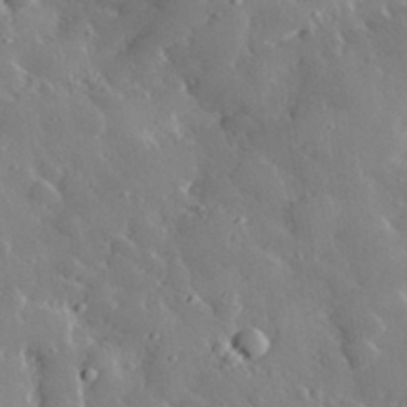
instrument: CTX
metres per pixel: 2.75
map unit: lHvf
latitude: 32.9136
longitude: -84.7813
